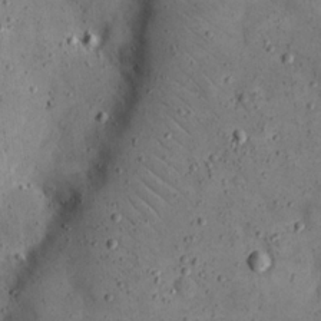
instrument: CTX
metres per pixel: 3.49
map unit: eHh
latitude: 20.2712
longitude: -61.1781
